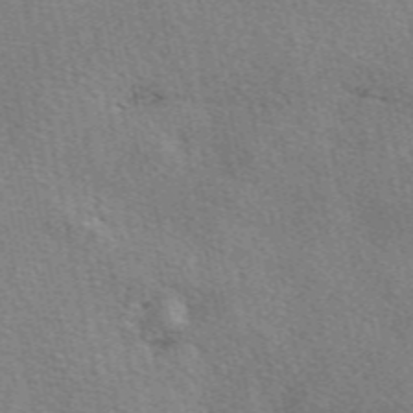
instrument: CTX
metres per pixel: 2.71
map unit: eAb
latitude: 50.4412
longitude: 108.3495
